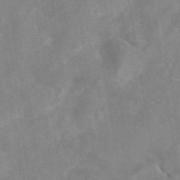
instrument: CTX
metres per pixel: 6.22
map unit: eAb
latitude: 46.1767
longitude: 126.9163
